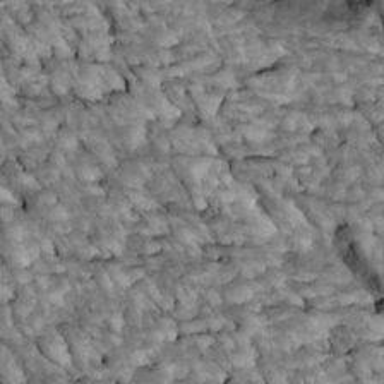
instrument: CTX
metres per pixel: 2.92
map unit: Htu
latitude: 2.0822
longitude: 143.8611
